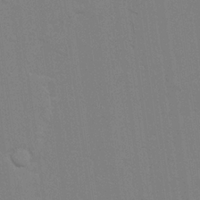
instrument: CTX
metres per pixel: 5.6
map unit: Ave
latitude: 23.5371
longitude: -130.3657
